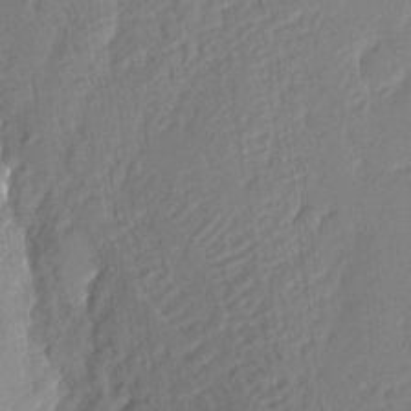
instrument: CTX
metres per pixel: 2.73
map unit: eHh
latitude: 4.4790
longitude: -77.0458
